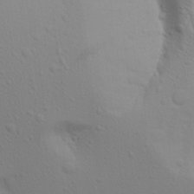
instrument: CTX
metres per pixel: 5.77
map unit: Aa
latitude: 17.0081
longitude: -144.7624
